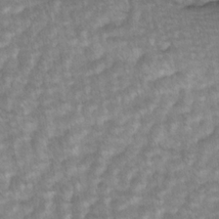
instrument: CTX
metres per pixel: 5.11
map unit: lAvf
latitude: -1.6155
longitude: -113.6694
